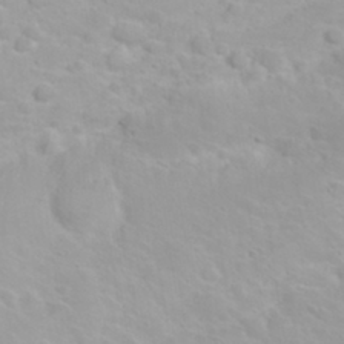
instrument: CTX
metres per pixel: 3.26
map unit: eHh
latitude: 31.9528
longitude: -60.9136
